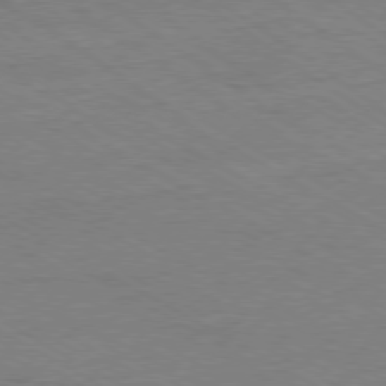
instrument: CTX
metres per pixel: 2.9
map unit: Ap
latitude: -79.3698
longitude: -82.8380
